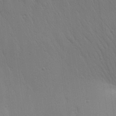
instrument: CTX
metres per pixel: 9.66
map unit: Aa
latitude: 26.2145
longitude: -142.0444
